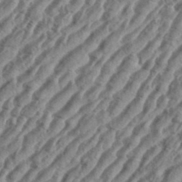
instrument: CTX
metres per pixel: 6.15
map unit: eHh
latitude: 36.5546
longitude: -134.9513
